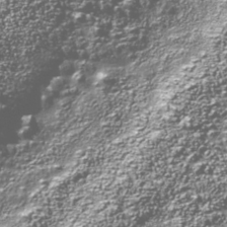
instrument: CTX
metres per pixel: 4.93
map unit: Nhu
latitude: -38.8786
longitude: -83.0269
